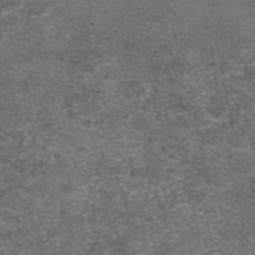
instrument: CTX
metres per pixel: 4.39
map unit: eAb
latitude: 46.7624
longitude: 103.8611
